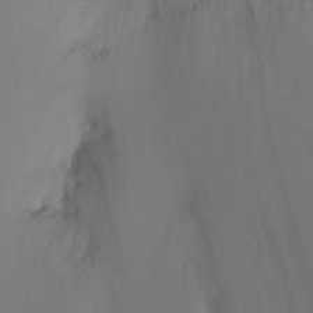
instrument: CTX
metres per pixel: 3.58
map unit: Ht
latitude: -5.7666
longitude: -26.1956
